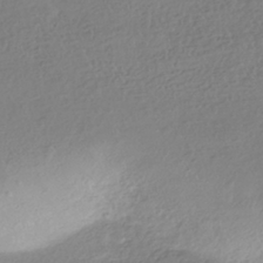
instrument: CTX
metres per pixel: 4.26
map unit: HNhu
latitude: -41.4643
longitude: 98.0850
